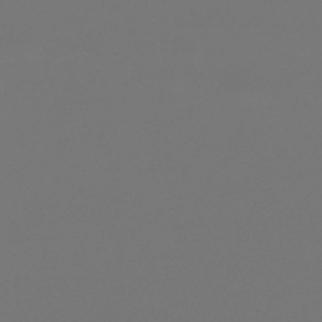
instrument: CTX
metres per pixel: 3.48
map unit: lHb
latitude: -46.2739
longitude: 76.2362
